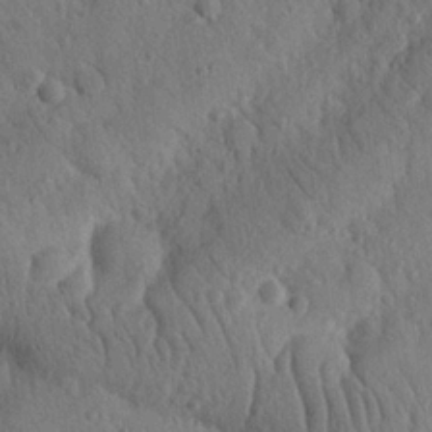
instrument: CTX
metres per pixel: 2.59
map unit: Nhu
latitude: 21.8395
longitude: -76.0822
